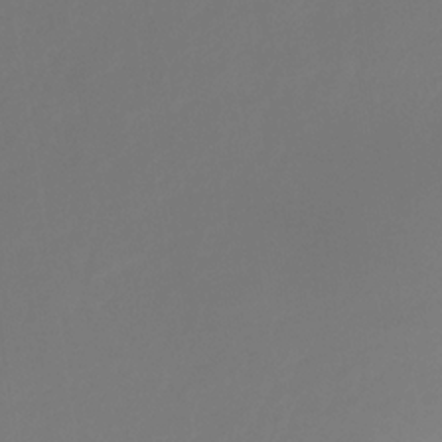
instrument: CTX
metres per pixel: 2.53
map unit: HNhu
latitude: -28.6707
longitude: 66.5007
